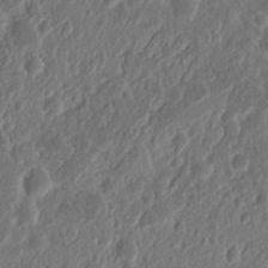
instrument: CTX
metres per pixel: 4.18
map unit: Nhu
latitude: 13.4804
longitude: -73.6127
